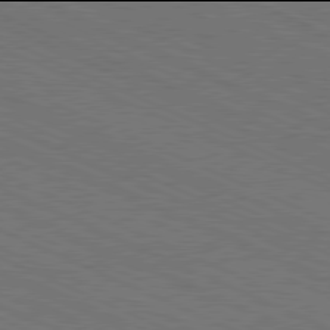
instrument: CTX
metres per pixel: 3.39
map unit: Hpe
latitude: -82.0094
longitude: 18.5574
